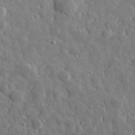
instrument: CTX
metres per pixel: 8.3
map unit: lHvf
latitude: 34.8191
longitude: -87.4804
